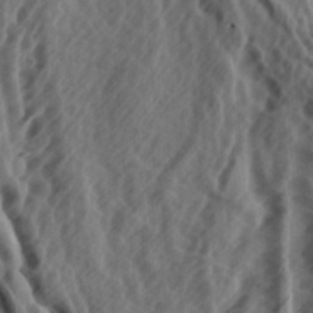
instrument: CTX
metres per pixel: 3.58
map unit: lAa
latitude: -7.0297
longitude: -123.7827
